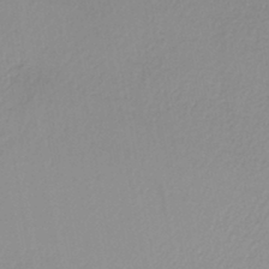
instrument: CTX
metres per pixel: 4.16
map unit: HNb
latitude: -45.0486
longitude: -42.8191
